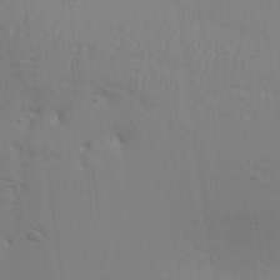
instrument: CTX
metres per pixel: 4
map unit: Aa
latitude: 27.4238
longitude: -130.4412
